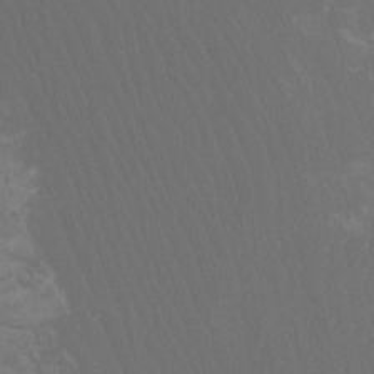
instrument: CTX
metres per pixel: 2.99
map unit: Htu
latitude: -11.8800
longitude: -73.6505
